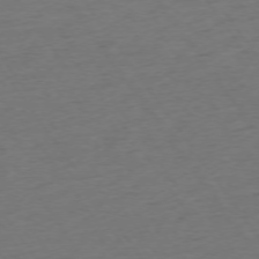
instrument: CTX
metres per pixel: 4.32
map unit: Ap
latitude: -74.7464
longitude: -89.9339
